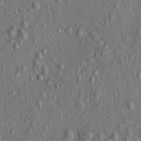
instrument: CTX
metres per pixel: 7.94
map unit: eHh
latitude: -0.7841
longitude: 18.6330
